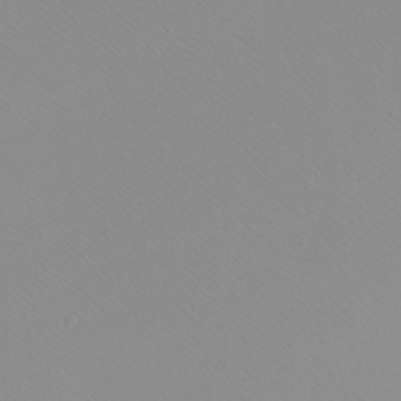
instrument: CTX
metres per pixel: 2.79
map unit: Htu
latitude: -6.1417
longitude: -71.7261
